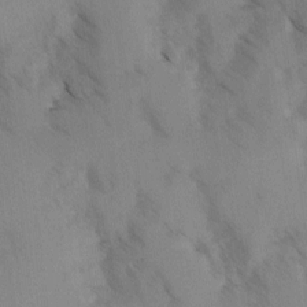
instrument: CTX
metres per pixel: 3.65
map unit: Ave
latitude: -0.3873
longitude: -111.5371
